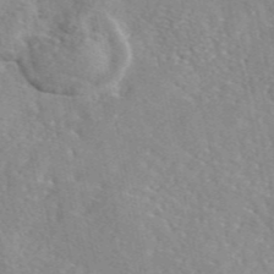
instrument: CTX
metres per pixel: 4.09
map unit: eAb
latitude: 46.1578
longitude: 111.6532
